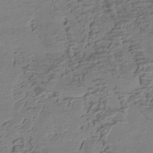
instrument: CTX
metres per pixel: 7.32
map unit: HNhu
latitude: -42.1038
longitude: 101.0864
